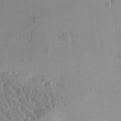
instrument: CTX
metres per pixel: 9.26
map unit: Htu
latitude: -2.8785
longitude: -176.0633
